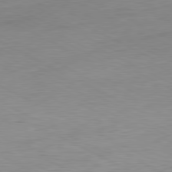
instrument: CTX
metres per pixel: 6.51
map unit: Ap
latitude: -81.7100
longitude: -67.2725
